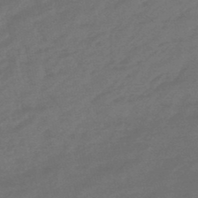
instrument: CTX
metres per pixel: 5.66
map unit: eHb
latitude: -47.9556
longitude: 85.6721
